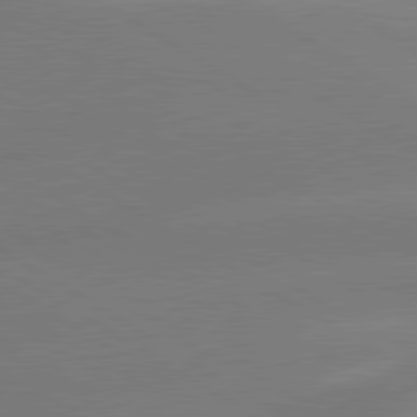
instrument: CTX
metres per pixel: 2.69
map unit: lApd
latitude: 80.2333
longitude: -145.8394
